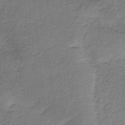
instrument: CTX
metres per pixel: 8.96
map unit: HNb
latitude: -34.4062
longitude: 60.4818
